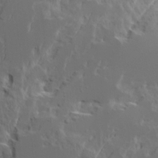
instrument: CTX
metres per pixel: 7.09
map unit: Ave
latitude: 15.3104
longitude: -137.7639
